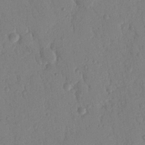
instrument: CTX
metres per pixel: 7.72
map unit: Nhu
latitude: 16.8947
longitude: -78.9325
